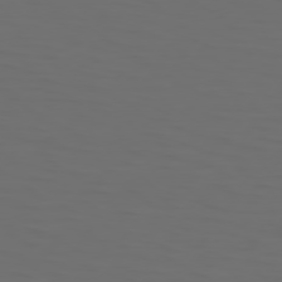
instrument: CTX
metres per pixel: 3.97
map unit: Hpe
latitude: 75.1970
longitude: -125.2725
